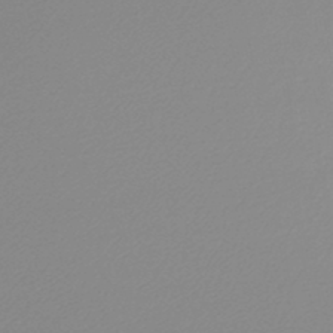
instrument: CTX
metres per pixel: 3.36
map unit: lHb
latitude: -45.1053
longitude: 71.1431
